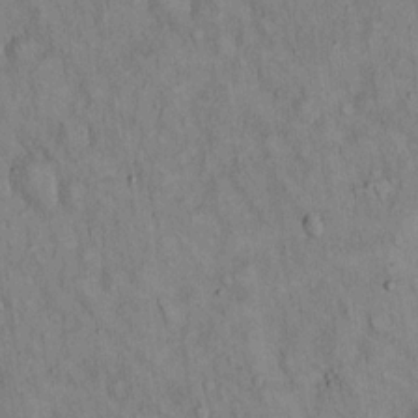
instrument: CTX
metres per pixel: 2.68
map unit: Hto
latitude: 14.3090
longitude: -58.6302
